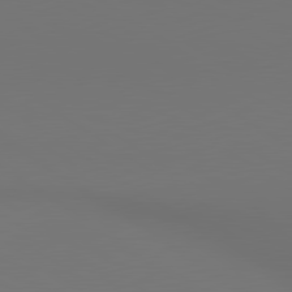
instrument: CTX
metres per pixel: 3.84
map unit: lApd
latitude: 80.8947
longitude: 152.5007
